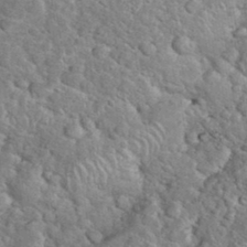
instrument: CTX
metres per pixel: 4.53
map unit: eHh
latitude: 36.2901
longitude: -61.9906
